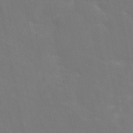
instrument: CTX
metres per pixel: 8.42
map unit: eAb
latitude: 45.8583
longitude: 121.4265
